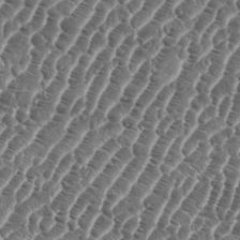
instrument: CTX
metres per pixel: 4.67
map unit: eHh
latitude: 36.4034
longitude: -136.7624
